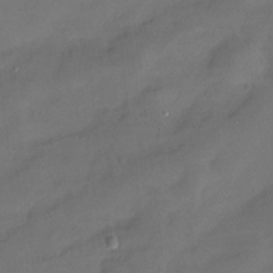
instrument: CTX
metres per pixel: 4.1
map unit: Ht
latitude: -15.4455
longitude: -45.2726
